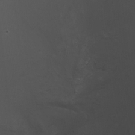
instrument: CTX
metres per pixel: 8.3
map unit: HNhu
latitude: 10.8947
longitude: 22.2362
